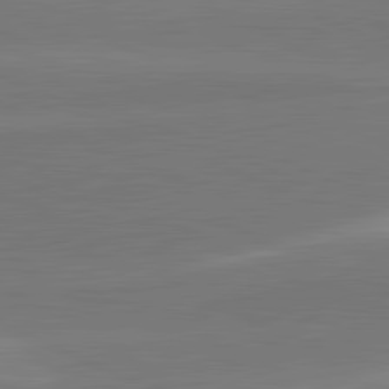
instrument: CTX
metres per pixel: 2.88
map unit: lApd
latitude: 82.1388
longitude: 151.7100
